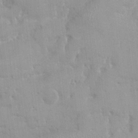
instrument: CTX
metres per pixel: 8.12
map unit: HNhu
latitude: 0.5545
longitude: -3.6883
